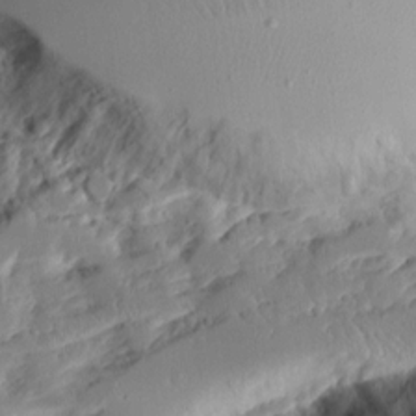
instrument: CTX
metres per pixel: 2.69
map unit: Aa
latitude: 11.6694
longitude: -126.6491
